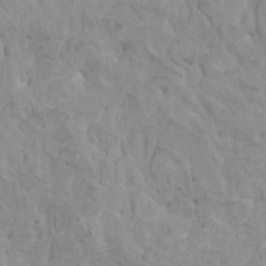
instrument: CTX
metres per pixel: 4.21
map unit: HNhu
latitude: 6.1011
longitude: -1.7638
